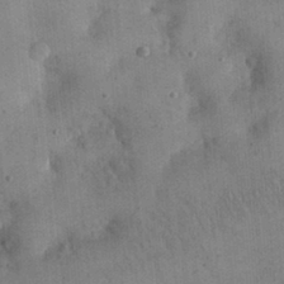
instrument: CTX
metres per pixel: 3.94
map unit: eHh
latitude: 24.5734
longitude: -65.0458
